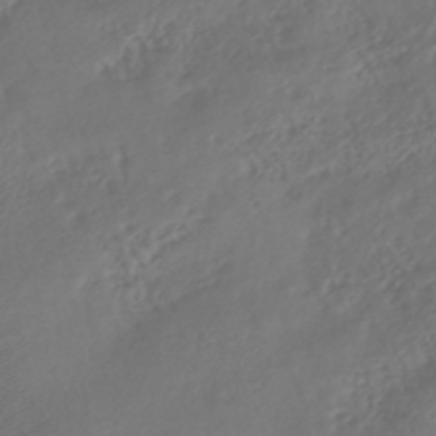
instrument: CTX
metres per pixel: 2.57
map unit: lHb
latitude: -42.8030
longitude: 70.5763
